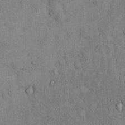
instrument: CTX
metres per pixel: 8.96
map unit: Hto
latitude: 11.4993
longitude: -59.7261
